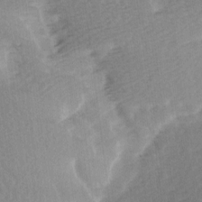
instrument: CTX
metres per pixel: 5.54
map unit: Ave
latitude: 10.1767
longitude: -107.0269
